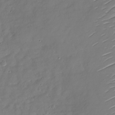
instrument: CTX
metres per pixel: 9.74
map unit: Nhu
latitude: -28.1417
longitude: -61.3292
